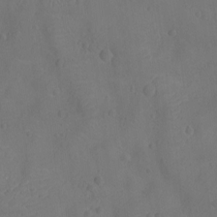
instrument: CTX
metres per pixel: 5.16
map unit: Ht
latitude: -11.9556
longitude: -21.4049
